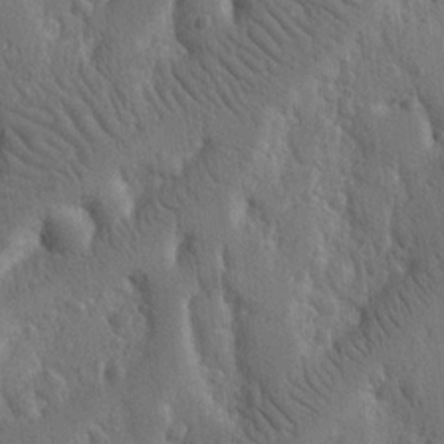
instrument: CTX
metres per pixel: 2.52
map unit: Nhu
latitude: 14.6302
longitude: -79.0081
